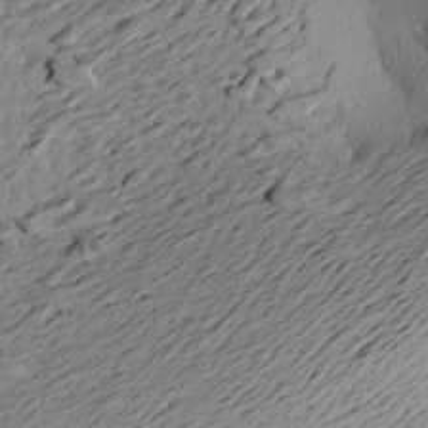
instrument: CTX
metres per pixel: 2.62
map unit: Aa
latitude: 21.0081
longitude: -148.9325
